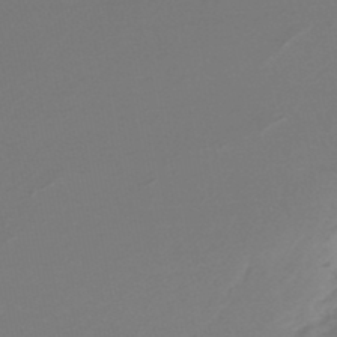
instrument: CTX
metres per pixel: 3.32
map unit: lHb
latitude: -47.5210
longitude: 66.4818
